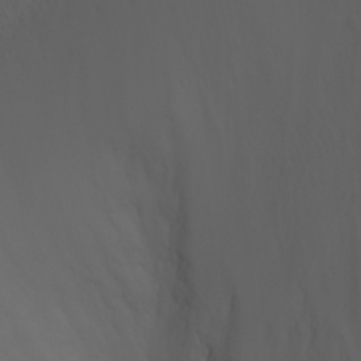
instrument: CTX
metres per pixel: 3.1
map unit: Nhu
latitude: -7.9745
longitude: -84.8947
